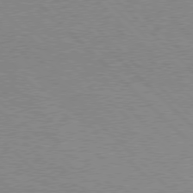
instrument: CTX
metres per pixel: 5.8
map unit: Hpe
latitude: 77.0647
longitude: -153.4238
